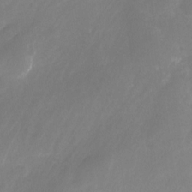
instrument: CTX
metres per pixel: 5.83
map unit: Nhu
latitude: -25.2754
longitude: -70.9325
